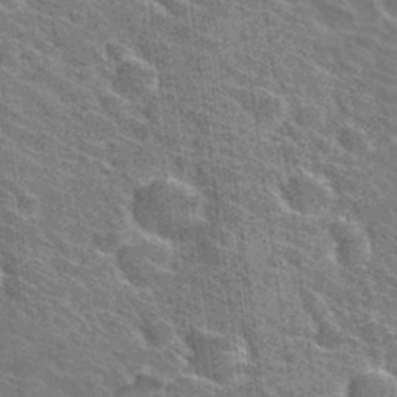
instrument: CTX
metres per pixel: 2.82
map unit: Hto
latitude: 31.1404
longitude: -44.2522
